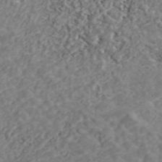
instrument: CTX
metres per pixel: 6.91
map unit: ANa
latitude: 45.2915
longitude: 37.4265
